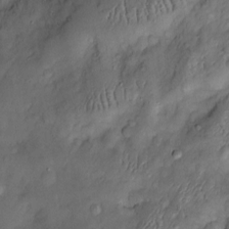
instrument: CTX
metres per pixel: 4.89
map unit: Htu
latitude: -6.6518
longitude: 157.6722
